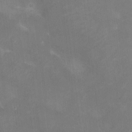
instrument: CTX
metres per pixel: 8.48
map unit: Nhu
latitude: -13.7289
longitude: -40.2144
